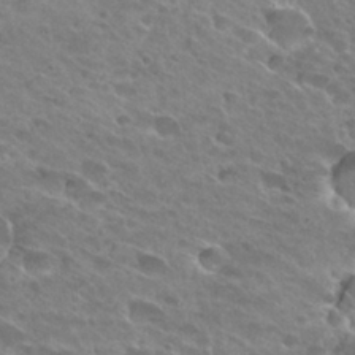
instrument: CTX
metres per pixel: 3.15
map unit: Hto
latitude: 28.4979
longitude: -39.0080
